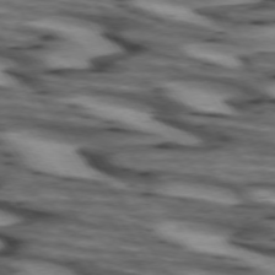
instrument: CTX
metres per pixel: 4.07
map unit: lApd
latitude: 73.0837
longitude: -57.4993
